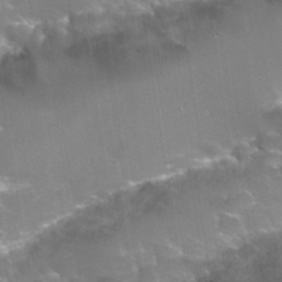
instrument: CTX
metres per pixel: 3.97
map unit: Hto
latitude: 30.0822
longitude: -43.6694
